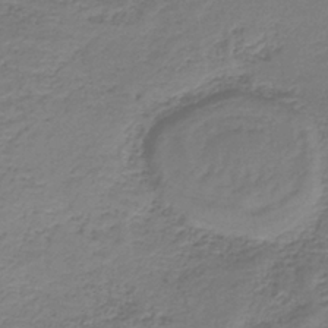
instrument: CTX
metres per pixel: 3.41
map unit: HNb
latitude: -39.0676
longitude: 50.1417
